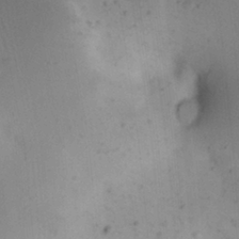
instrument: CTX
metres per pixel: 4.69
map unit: Nhu
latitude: 23.3104
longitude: -70.8569
